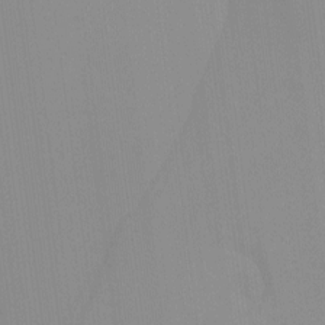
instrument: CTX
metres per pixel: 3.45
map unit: Nhu
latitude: -10.3684
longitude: -75.4993
